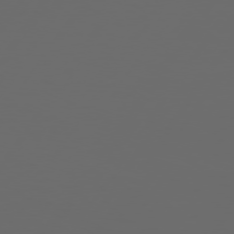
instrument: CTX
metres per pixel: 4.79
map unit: Hpe
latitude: 75.1214
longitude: -126.1200
